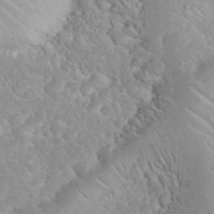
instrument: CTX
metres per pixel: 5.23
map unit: eHh
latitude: 35.4804
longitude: -64.1200
